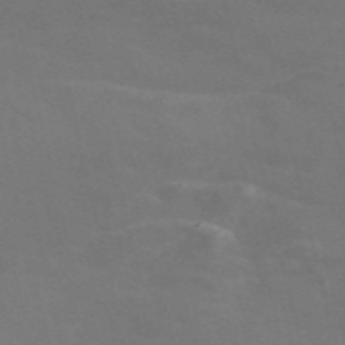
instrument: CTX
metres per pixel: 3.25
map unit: Nve
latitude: -58.7652
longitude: 63.3887
